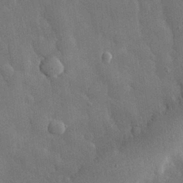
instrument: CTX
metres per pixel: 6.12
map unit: eHh
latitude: 30.1578
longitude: -78.9892
